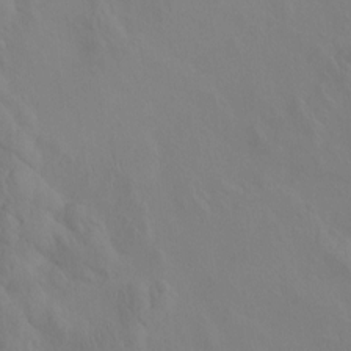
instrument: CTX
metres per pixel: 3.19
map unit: eHh
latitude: -1.1432
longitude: 15.0298
